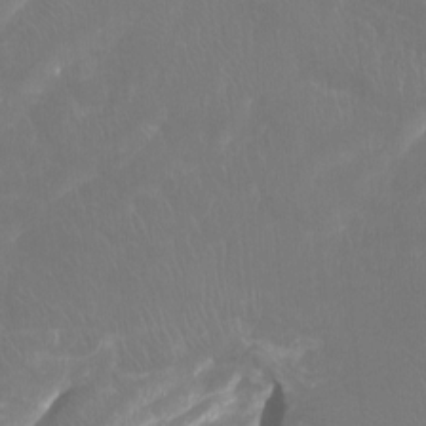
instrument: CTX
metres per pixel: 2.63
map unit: Htu
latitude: -7.0864
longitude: -48.4979
